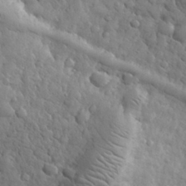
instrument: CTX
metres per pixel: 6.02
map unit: eHh
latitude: 31.4616
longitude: -69.3293
